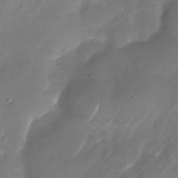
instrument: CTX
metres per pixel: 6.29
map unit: Nhu
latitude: -28.5385
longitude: -72.1200
